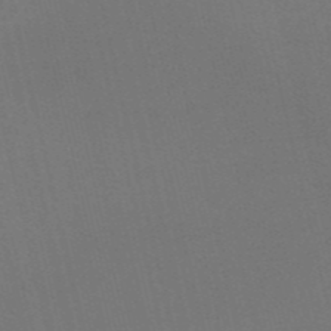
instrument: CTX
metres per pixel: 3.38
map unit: HNb
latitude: -53.2565
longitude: -48.2711
